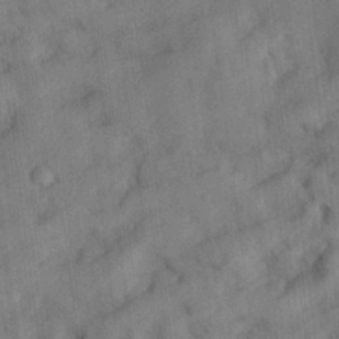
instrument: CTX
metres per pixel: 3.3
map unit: lHvf
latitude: 24.0255
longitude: 142.7652
